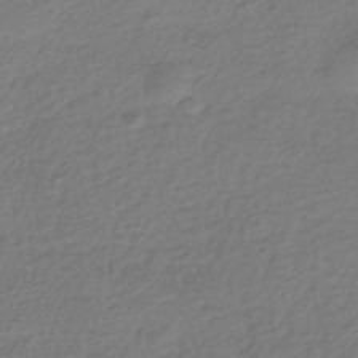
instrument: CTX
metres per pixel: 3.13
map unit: HNhu
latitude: -43.5777
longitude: 97.4077
